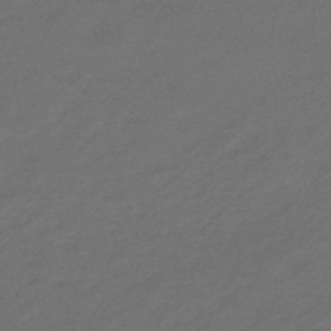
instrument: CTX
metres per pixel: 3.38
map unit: eHb
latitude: -47.9556
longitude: 87.2565
